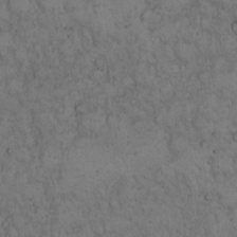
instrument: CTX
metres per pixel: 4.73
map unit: Hto
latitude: 15.3104
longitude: -56.7813
